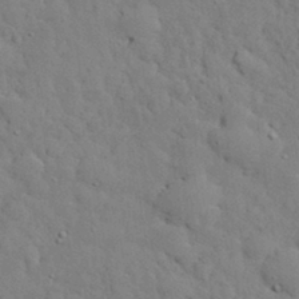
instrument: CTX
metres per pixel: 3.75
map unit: eHh
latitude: 30.4412
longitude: -83.1214
